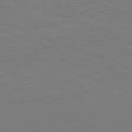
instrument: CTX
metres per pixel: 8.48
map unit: lApd
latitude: 82.2711
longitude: -157.4993
